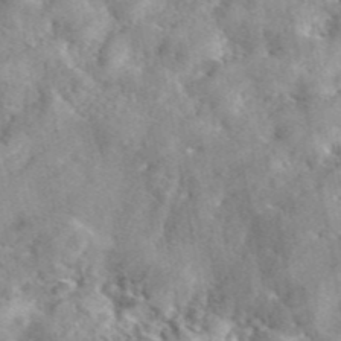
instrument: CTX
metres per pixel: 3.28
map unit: eAb
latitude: 45.1403
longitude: 128.2740
